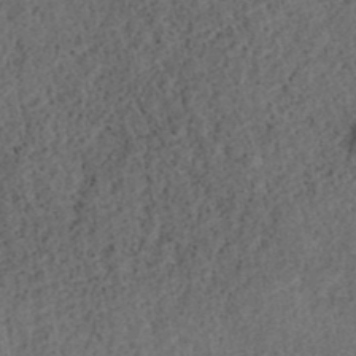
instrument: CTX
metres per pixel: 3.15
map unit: ANa
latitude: 39.5182
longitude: 21.8044
